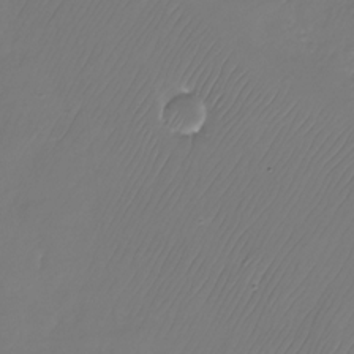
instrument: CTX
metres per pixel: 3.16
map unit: Nhu
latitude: -26.4629
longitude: -71.1970
